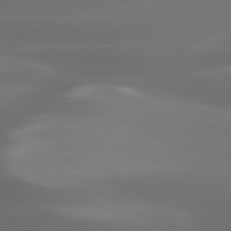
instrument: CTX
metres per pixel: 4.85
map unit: lApd
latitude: 79.7828
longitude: -119.4615
